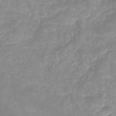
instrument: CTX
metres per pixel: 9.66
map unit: Nhu
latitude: -22.5196
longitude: -56.1010
